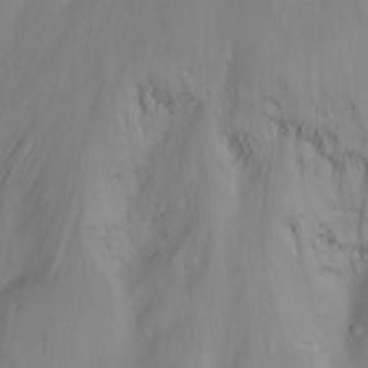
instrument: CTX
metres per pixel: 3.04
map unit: Nhu
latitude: -13.6722
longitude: -61.3670
